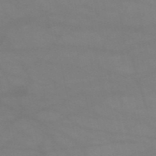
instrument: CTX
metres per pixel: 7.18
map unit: HNb
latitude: -51.8611
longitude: -41.8961
